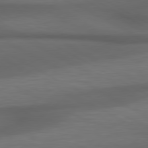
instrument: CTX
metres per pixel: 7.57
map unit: lApd
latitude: 79.1214
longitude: -119.3670
